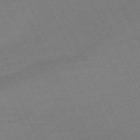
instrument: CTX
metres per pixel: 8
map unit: Hpe
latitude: -70.7652
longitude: 16.2551
